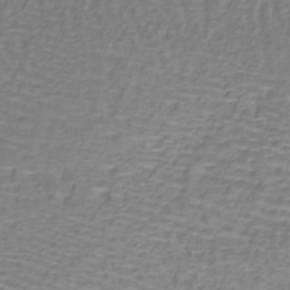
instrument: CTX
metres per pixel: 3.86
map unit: lHb
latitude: -40.7085
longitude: 59.2375
